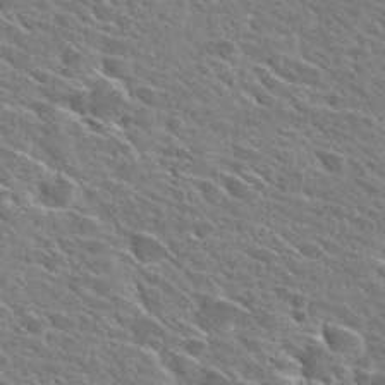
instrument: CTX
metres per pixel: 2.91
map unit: Hto
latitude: 28.5168
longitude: -42.9892
